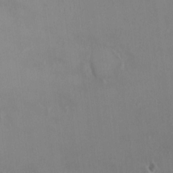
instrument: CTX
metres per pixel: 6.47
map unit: HNhu
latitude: 2.8758
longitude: 6.7463
